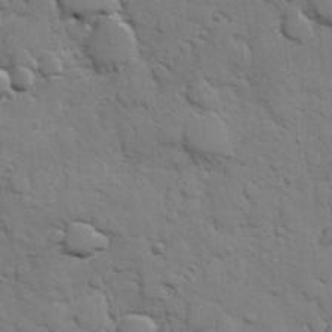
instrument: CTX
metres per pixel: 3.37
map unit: Hve
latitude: 25.8583
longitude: 148.5763
